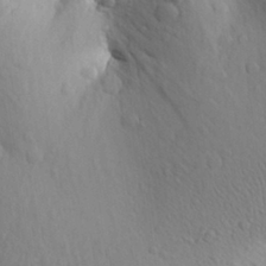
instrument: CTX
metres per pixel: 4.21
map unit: Aa
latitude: 27.8583
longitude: -148.6679
